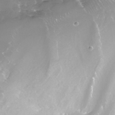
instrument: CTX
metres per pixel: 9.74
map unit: Nhe
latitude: -32.7464
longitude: -93.1403
